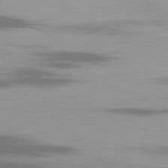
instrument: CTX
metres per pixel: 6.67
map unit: Ap
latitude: -80.2740
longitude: -61.4048
